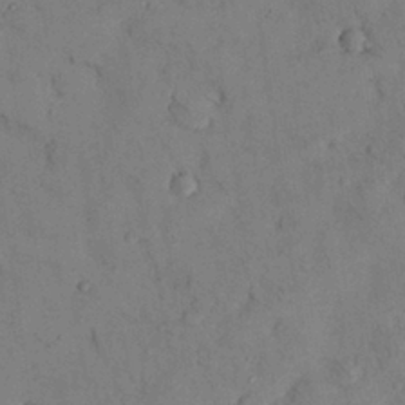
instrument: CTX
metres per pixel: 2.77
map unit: Nhu
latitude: 28.5357
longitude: -71.9339
